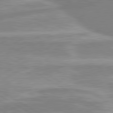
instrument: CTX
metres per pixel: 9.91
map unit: lApd
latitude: 80.4790
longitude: -172.4978
